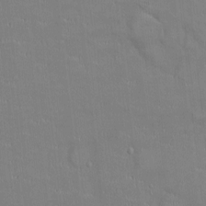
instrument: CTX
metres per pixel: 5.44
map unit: Ht
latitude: -4.6140
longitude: -14.4790
